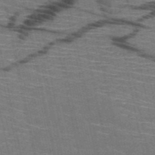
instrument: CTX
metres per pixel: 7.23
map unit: HNb
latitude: -51.4643
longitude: -44.1200
